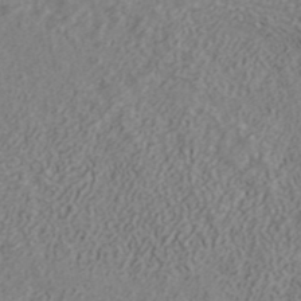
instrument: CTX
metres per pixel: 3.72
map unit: ANa
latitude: 41.7638
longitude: 29.9745
